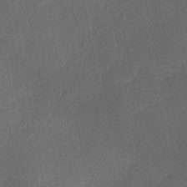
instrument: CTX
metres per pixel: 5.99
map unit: Ave
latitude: -0.0661
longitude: -113.8205
